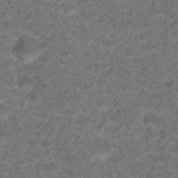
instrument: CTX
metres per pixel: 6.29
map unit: Hto
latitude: 19.1781
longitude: -39.2537
